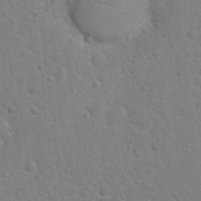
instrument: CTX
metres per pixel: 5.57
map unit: Hto
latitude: 22.0255
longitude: -47.5183
